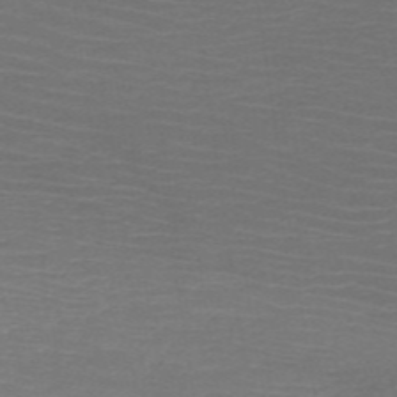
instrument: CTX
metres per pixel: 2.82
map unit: HNb
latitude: -50.1795
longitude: -45.1970
